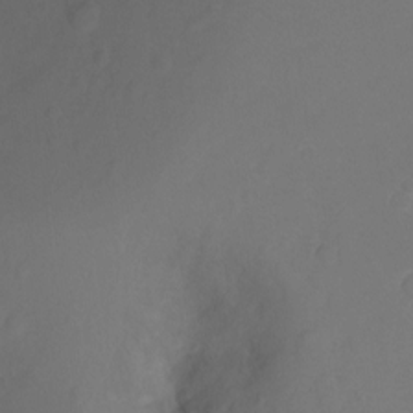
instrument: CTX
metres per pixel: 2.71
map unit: Ht
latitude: -10.8219
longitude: -35.4804
